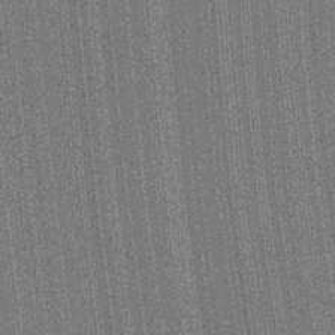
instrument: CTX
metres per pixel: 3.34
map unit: Aa
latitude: 27.8961
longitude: -147.3104
